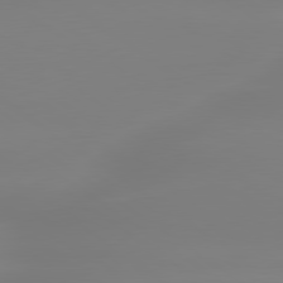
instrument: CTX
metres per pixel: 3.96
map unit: lApd
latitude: 79.7828
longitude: -136.1956
